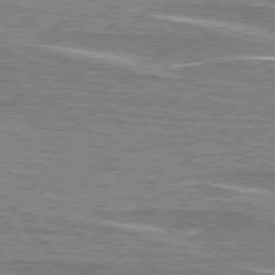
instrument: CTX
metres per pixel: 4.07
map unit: lApd
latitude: 76.1389
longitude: -79.9528
